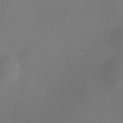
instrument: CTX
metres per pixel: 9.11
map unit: HNhu
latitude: 10.1200
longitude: 10.9920
